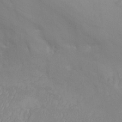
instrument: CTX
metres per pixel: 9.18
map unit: Nhu
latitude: -5.7666
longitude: -93.5560
